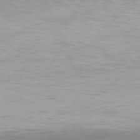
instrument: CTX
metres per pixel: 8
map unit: Hpe
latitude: 77.9150
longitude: -135.7071
